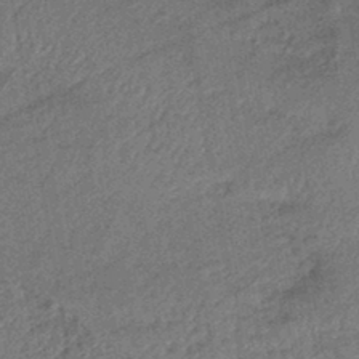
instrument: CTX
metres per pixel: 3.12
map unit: eHb
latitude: -43.2942
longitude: 82.3495
